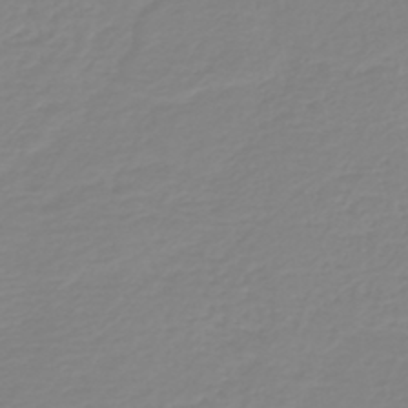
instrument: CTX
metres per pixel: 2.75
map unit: HNb
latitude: -45.2565
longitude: 54.6330
